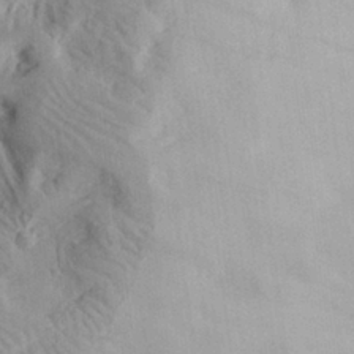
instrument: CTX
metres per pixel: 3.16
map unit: eHh
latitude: 29.8961
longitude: -73.4805
